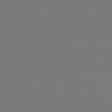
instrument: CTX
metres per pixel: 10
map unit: eHb
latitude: -49.7856
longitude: 67.2754
